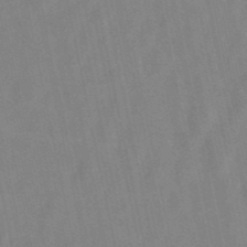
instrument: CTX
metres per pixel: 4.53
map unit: lHb
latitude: -49.6344
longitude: 70.9731
